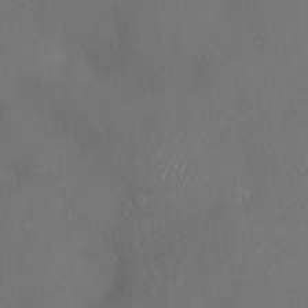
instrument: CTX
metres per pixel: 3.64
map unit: Hve
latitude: -11.3510
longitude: 174.1038
